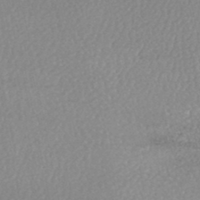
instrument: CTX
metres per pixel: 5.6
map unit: HNhu
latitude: -48.4440
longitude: 98.4251
